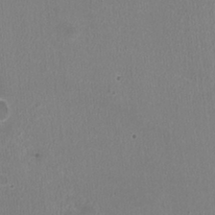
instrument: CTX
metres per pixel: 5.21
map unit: HNhu
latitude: -3.1053
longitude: -1.4048
